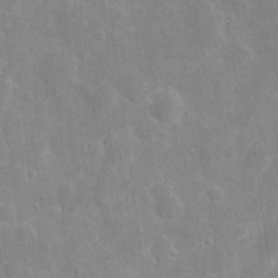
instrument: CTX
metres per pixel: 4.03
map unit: eHh
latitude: 8.0444
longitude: -71.3293
